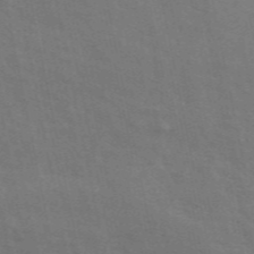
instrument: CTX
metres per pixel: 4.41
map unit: ANa
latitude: 48.9136
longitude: -78.8947
